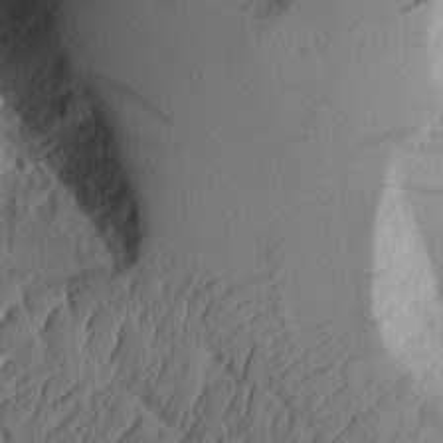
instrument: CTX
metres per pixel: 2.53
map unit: Aa
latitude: 9.8961
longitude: -126.3278
